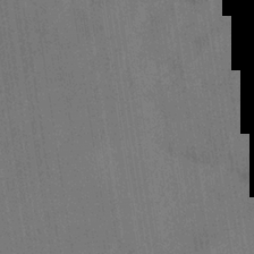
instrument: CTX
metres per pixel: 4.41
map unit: eHb
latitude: -34.6329
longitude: 73.9178
